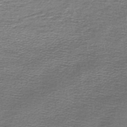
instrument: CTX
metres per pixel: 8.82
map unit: lHb
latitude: -45.1242
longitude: 57.4643
